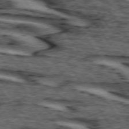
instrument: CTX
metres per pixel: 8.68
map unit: lApd
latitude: 74.2334
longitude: -72.8758
